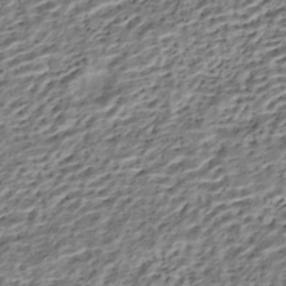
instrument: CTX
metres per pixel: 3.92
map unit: HNhu
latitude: -43.0486
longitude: 106.0094
